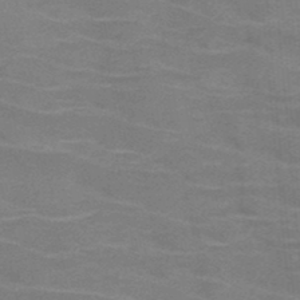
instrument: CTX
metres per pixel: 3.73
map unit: HNb
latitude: -46.5573
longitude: -46.3090
